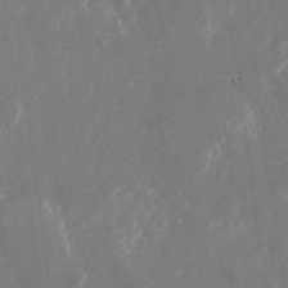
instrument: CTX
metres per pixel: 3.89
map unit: Nhu
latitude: -23.0109
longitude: -72.4034
